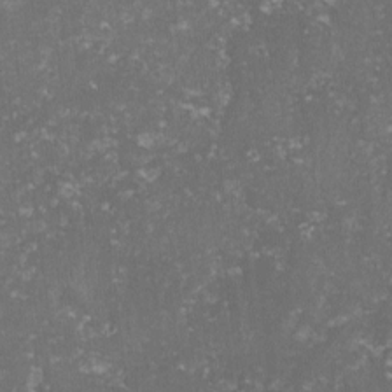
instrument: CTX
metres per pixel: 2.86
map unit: lHvf
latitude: -14.9731
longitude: -99.8205
